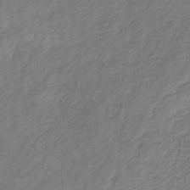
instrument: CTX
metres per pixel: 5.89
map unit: eHb
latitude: -30.8786
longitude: 71.2376
